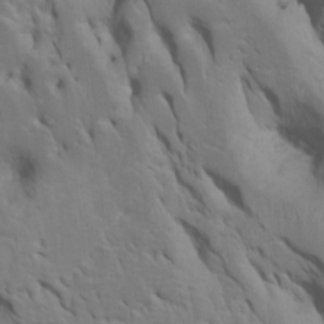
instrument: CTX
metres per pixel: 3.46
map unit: Htu
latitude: -6.5196
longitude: 144.8786
